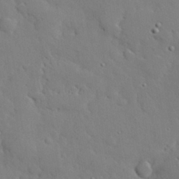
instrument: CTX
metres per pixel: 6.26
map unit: eHh
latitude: 30.2523
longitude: -82.7813
